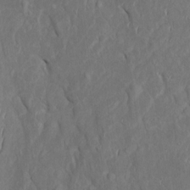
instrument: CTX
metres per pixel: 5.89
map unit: Htu
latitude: 0.6679
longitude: 148.6708
